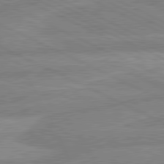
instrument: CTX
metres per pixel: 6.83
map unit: lApd
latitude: 80.7813
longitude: -170.2522
